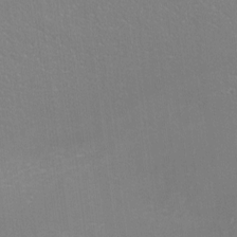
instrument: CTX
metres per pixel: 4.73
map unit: eHh
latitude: -1.8423
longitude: -79.8584
